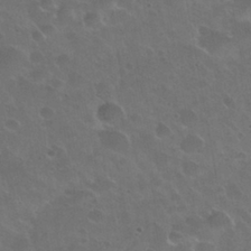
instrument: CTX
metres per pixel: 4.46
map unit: Nhu
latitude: 30.9892
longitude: -54.7624
